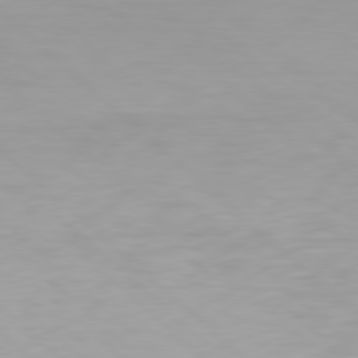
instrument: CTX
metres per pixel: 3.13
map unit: Hpe
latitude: 78.1767
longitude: -170.2900
